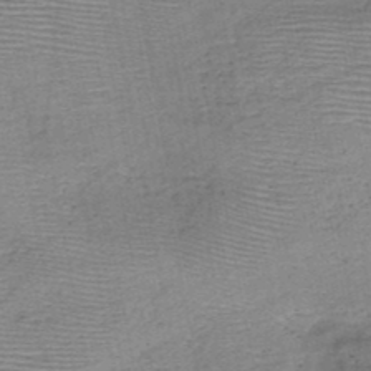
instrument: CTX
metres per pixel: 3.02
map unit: HNb
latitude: -48.0661
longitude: -40.3278
